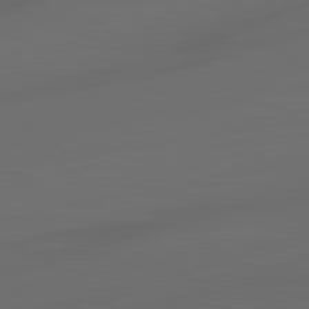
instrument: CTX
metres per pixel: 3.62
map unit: lApd
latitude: 81.0269
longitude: -84.8758
